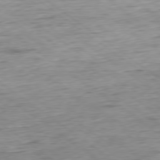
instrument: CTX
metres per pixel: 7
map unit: Hpe
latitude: -79.1998
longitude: 11.9556
